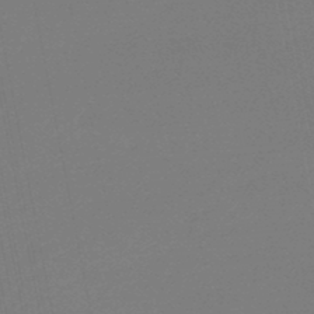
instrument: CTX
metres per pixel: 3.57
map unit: lHb
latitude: -47.0486
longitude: 69.5021
